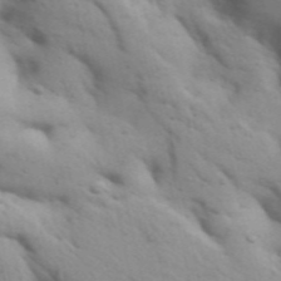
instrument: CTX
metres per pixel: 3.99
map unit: Aa
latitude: 31.4238
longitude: -146.8569
